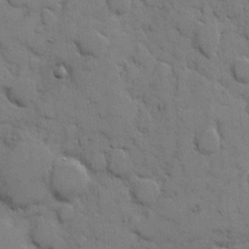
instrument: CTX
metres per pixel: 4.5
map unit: eHh
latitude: 7.4993
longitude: -65.2915
